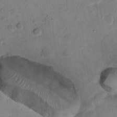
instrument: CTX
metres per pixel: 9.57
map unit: Ht
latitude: 15.3293
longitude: -41.2536
